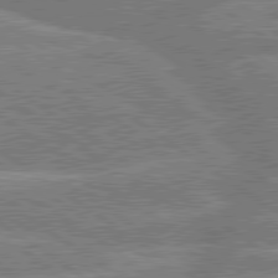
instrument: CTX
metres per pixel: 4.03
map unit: lApd
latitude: 79.7072
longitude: -157.1970
